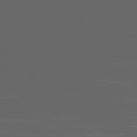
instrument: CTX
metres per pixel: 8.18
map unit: Ap
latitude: -80.2551
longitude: -94.1767
